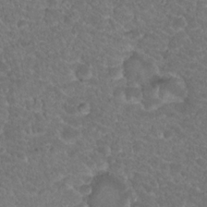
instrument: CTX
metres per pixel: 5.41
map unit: Hto
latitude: 19.1403
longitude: -34.0444
